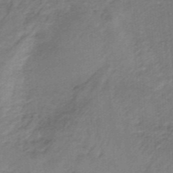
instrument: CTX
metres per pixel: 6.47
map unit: HNb
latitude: -34.5007
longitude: 60.1417
